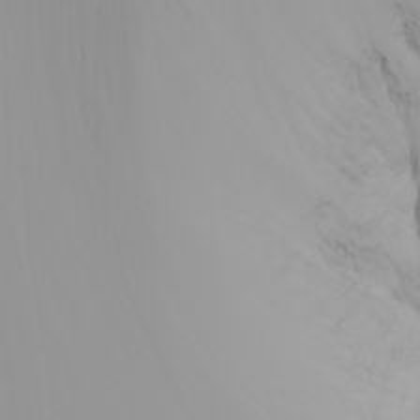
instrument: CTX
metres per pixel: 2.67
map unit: Nhu
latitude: -5.1809
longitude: -93.3292
